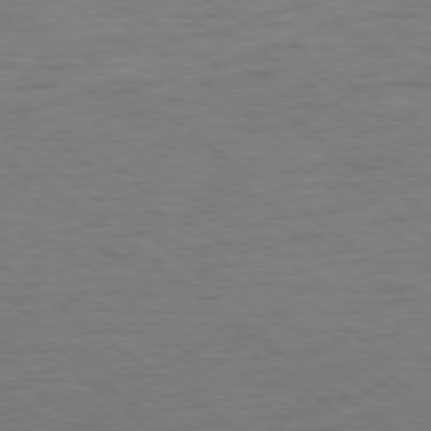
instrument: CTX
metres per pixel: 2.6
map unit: Hpe
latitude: -78.8786
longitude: -14.5168
